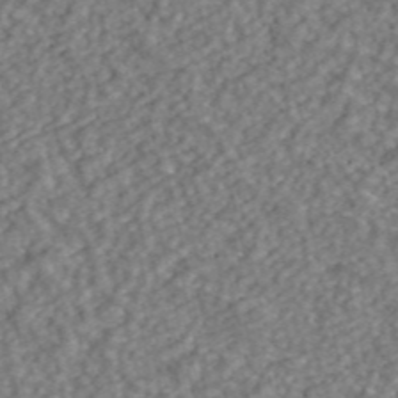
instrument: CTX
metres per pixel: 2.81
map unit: ANa
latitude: 43.4804
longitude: 29.6155
